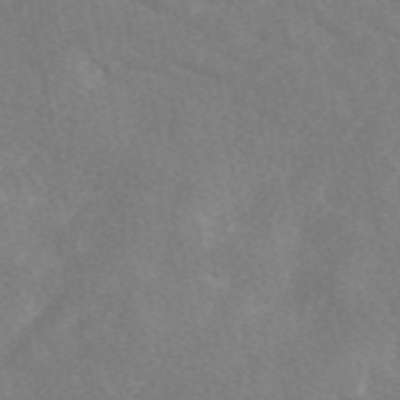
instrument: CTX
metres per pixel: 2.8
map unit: eAb
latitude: 49.4426
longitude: 118.4062
